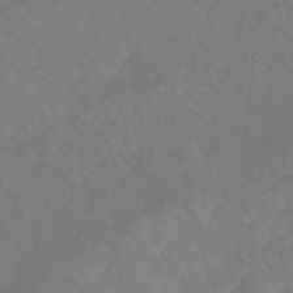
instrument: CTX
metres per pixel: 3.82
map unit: HNb
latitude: -30.9164
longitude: 63.8422
